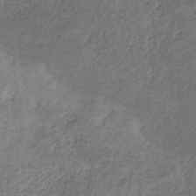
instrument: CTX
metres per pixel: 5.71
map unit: HNb
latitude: -32.7464
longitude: 59.0108
